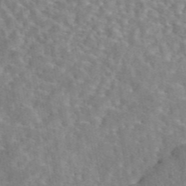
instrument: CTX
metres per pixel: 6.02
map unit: eAb
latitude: 45.0836
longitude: 116.7463
